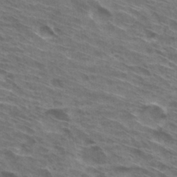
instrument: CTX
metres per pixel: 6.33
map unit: Hto
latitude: 30.4412
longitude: -44.6490
